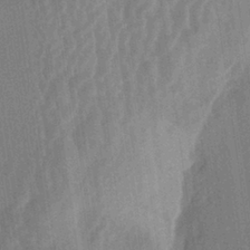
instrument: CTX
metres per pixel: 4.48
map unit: lAa
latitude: -5.4265
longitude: -129.0269
